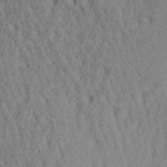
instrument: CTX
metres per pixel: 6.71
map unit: Aa
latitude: 29.7260
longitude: -137.2915
